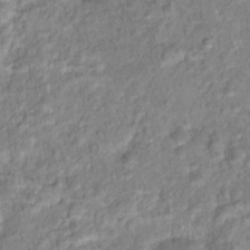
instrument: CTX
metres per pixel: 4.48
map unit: Hto
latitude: 16.5546
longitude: -40.1955
